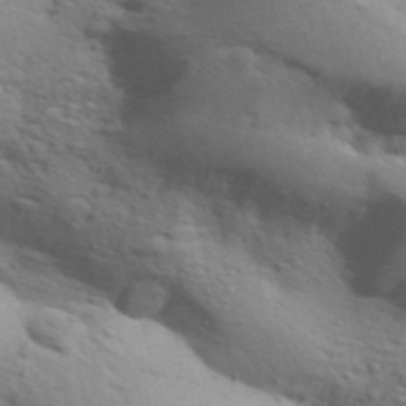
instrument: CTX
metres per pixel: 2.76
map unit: Aa
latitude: 31.5183
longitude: -146.6113
